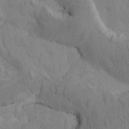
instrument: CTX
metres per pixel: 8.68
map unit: Htu
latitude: -1.2754
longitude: 174.3873
